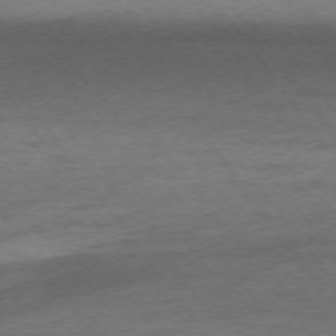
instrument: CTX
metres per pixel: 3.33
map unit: Ap
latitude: -74.2551
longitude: -79.2915
